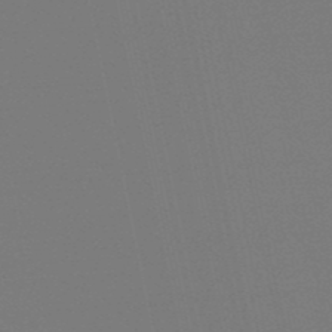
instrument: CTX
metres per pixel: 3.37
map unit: lHb
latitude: -50.1606
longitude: 69.9367
